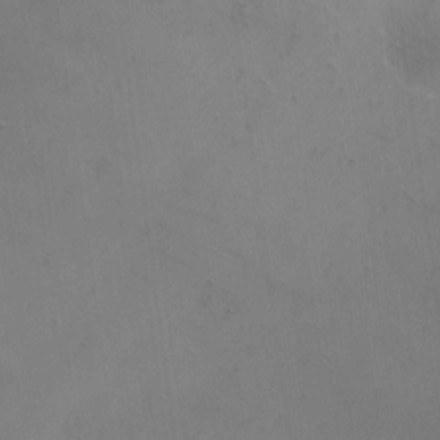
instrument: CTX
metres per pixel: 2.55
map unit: eHh
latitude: 19.6127
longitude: -66.4412
